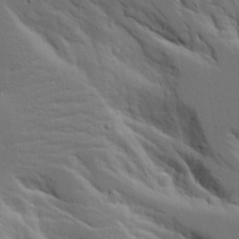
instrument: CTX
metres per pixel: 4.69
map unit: Aa
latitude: 19.0836
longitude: -126.2523
